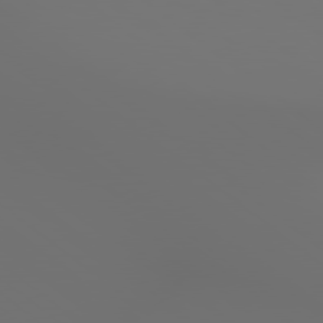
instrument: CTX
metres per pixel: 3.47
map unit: Hpe
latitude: 79.0081
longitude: 177.3888
